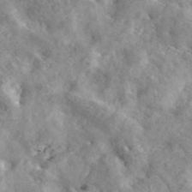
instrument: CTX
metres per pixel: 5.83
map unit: eAb
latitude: 45.4615
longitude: 128.4440
